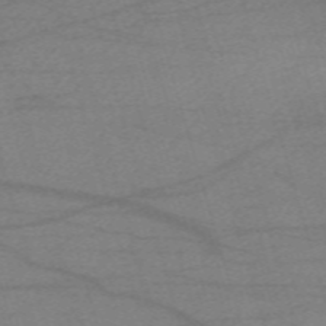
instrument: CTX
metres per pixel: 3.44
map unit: eHh
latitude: -61.3132
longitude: 54.3873
